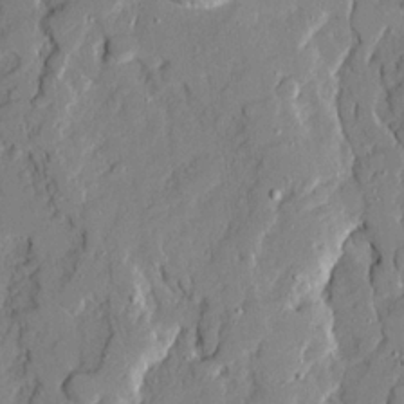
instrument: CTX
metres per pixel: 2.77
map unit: Ave
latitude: 21.3293
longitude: -129.2159
